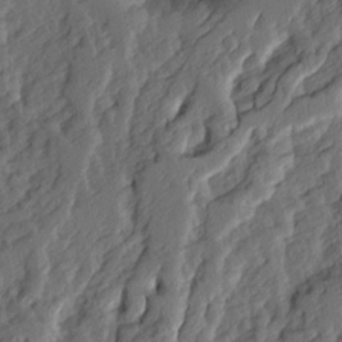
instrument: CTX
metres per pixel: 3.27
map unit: Ave
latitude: 15.0837
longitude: -136.9892
